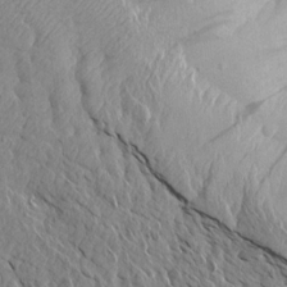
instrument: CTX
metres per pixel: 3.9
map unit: Aa
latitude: 15.1026
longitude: -146.2901
